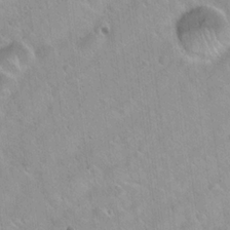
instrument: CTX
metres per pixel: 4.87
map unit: Hto
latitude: 20.3279
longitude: -53.5560
